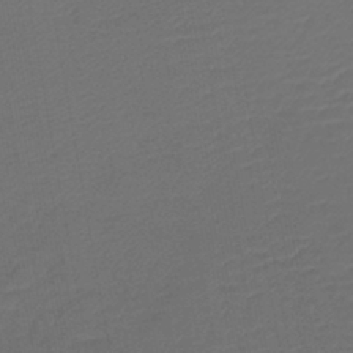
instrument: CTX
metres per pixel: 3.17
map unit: lHb
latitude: -43.1431
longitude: 76.7841
